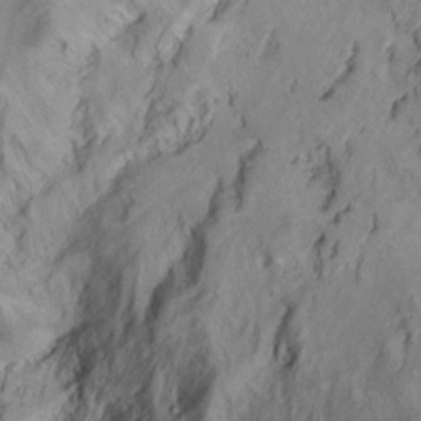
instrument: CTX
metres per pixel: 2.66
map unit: Ht
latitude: 11.8206
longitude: -32.0255
